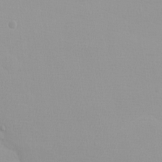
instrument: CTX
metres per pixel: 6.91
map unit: eHh
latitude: -8.1606
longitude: -70.6679
